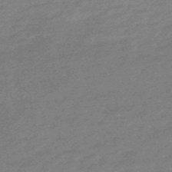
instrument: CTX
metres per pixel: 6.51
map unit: lHb
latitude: -49.0676
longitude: 82.0850
